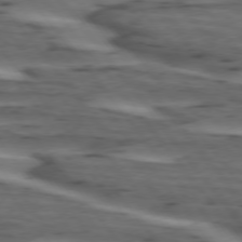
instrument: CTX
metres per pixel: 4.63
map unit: lApd
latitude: 74.8569
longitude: -70.8191
